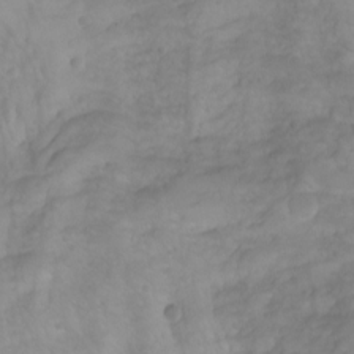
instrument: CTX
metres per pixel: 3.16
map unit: Aa
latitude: -3.5588
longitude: -71.5938
